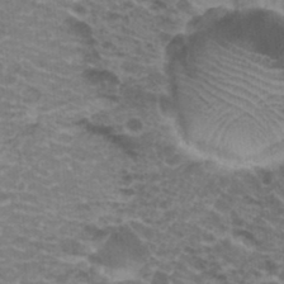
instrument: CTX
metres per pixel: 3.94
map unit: Hto
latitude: 20.0633
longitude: -36.5735
